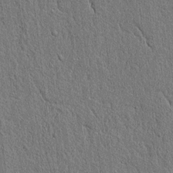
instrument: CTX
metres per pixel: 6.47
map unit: lAvf
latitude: 7.1592
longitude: 167.2376
